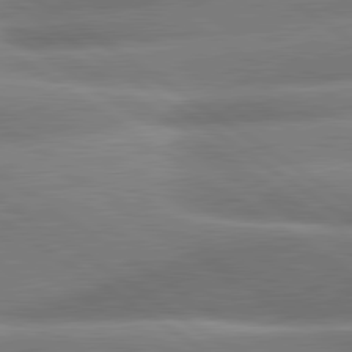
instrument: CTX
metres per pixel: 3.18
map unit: lApd
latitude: 81.0269
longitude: -158.3656
